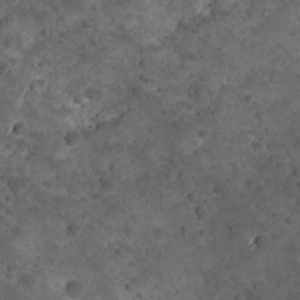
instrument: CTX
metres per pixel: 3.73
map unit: Ave
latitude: 10.5546
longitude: -105.2537
